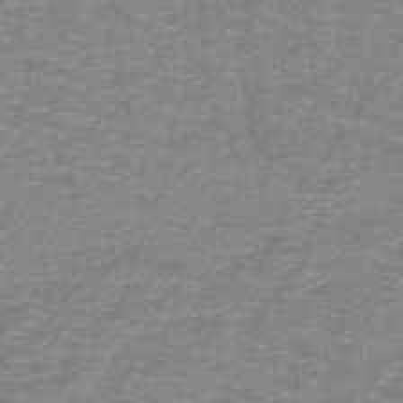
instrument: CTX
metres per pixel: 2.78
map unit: lHb
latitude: -41.8422
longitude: 56.1983
